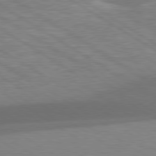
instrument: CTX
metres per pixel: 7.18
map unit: lApd
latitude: 79.4805
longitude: -123.6505
